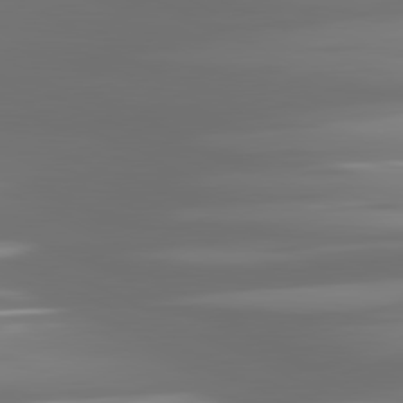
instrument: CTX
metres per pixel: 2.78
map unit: lApd
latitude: 81.1970
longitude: -139.1403
